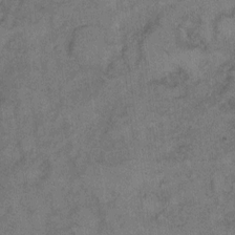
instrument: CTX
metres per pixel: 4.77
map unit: eHh
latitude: 9.7261
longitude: -63.5371
